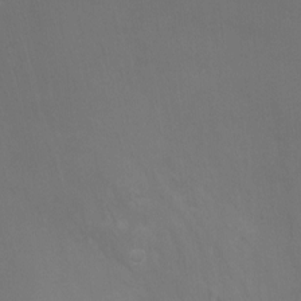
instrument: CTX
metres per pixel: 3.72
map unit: Ht
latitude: -1.2187
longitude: -18.1955
